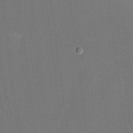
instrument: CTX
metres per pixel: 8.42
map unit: eHh
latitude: 19.2915
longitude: -68.9325
